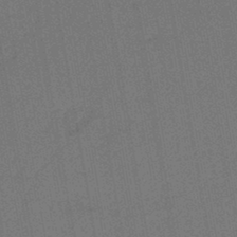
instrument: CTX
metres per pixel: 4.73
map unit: lHb
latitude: -43.4832
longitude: 63.0675
